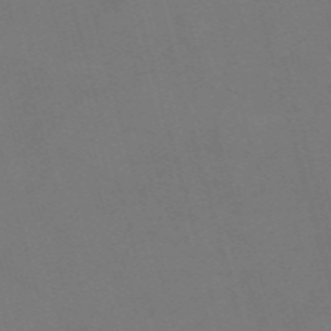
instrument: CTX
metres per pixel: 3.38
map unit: Nve
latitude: -58.9163
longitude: 62.2739
